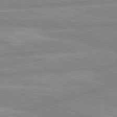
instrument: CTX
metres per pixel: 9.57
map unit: lApd
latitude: 80.2900
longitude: -168.5924
